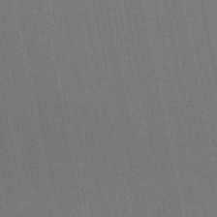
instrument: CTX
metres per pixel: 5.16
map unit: lHb
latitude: -46.0283
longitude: 57.5399
